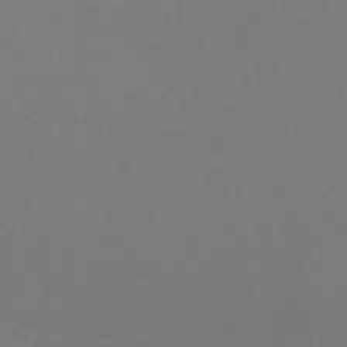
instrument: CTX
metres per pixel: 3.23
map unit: eHb
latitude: -48.2173
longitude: 89.2565
